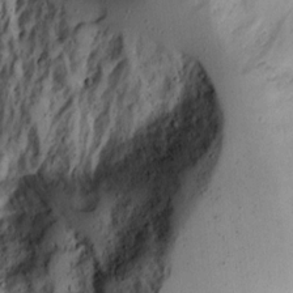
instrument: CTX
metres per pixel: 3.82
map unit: Aa
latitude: 14.1389
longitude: -140.1199
